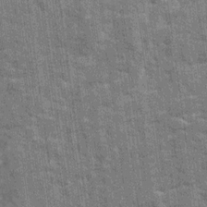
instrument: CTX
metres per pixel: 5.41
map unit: Ave
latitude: 20.1578
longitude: -130.1578
